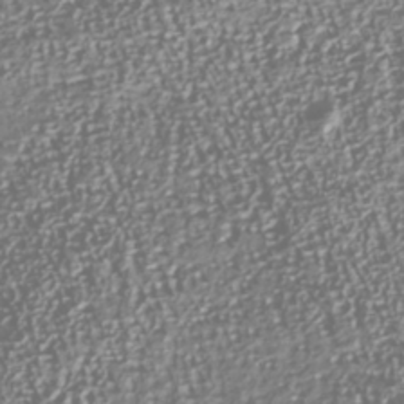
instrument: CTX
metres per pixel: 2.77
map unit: Nhu
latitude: -40.2550
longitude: -82.9324
